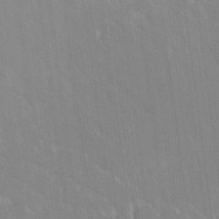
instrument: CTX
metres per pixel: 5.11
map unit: Ave
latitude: 19.4804
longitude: -136.5546
